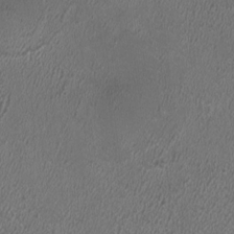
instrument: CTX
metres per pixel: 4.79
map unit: HNhu
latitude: 0.1766
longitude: -0.5923
